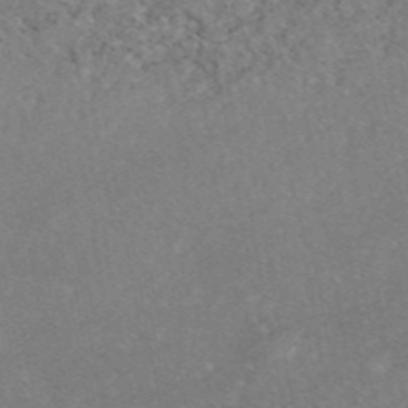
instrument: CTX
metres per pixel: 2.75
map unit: eAb
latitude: 47.1781
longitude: 115.1809
